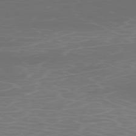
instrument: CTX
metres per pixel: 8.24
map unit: Ap
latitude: -78.6140
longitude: -96.9136
